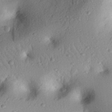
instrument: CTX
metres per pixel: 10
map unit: eHh
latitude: 25.2725
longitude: -77.2537
